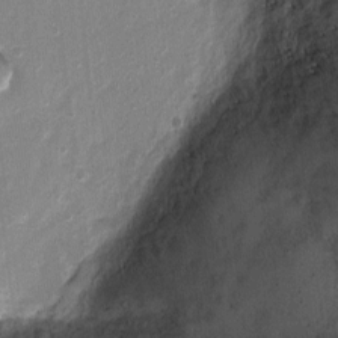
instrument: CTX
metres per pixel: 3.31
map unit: Ht
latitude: -2.7274
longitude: -28.5734
